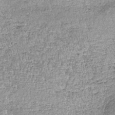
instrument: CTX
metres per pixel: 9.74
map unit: lHb
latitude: -36.0472
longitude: 65.1054
